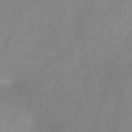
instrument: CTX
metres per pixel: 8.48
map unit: HNb
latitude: -45.6344
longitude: -38.5735
